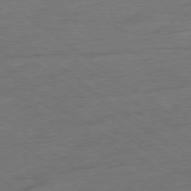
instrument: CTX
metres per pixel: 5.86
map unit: Ap
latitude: -78.8219
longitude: -77.1592
